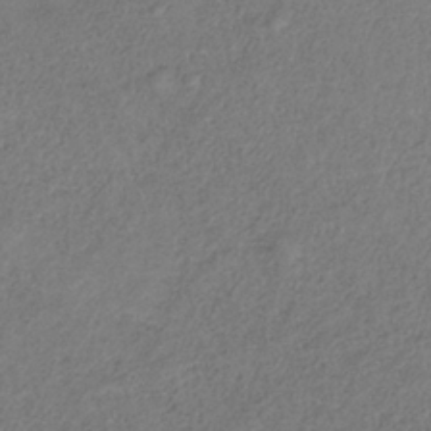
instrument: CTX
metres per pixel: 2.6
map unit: HNb
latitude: -33.1620
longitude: 56.3495
